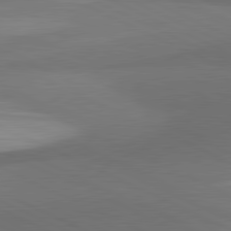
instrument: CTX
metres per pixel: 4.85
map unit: lApd
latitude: 81.3104
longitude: 138.9920
